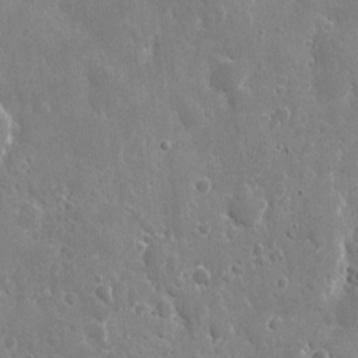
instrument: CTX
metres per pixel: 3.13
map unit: eHh
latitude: 9.7072
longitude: -70.0633
